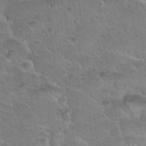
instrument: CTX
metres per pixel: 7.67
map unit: Nhu
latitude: 31.7639
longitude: -52.0633
